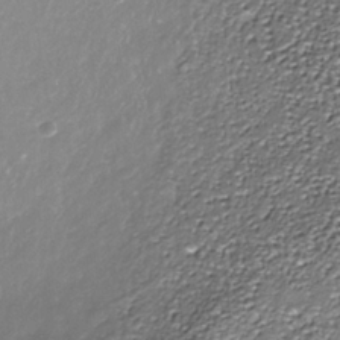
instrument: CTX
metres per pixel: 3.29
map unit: Nhe
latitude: -37.5399
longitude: -87.3293
